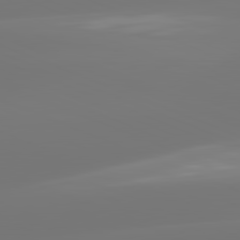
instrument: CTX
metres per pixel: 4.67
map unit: lApd
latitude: 81.9339
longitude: -150.4412
